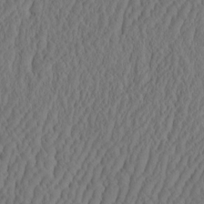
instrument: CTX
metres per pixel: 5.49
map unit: eHh
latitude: -2.8596
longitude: 16.8975
